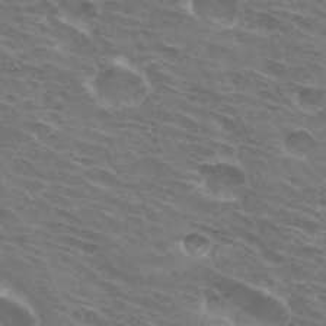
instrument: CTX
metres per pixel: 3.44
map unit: Hto
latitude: 32.5357
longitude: -43.9528
